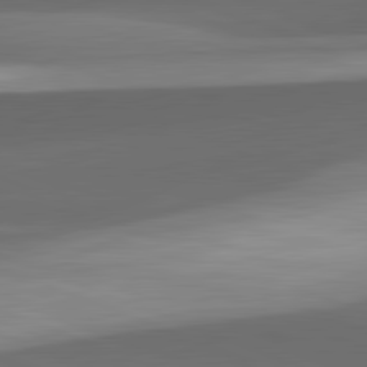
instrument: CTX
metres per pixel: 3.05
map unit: lApd
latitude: 82.0255
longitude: 129.2943
